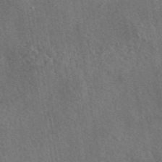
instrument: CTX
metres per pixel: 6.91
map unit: eAb
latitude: 43.9528
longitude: 115.6533
